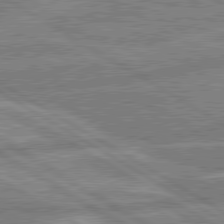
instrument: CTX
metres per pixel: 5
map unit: lApd
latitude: 80.4979
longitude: -170.1389
